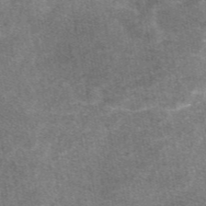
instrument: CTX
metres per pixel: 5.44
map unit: eAb
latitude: 47.3671
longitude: 121.1053
